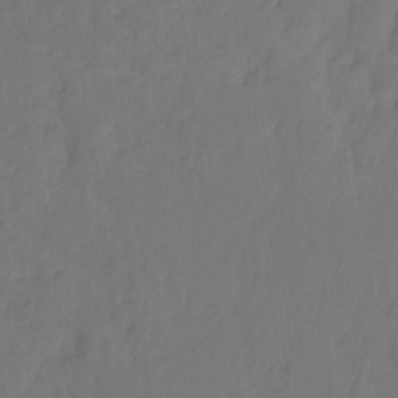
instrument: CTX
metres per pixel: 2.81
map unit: Hto
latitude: -10.8408
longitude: -37.9906
